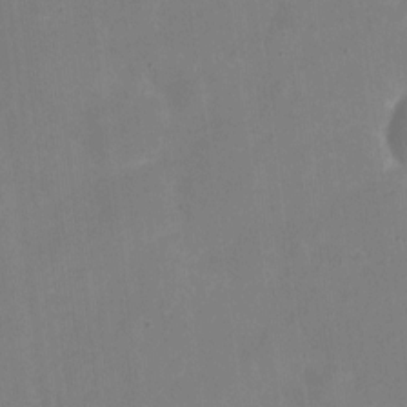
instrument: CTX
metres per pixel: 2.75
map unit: eHh
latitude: 4.9514
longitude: -66.3467
